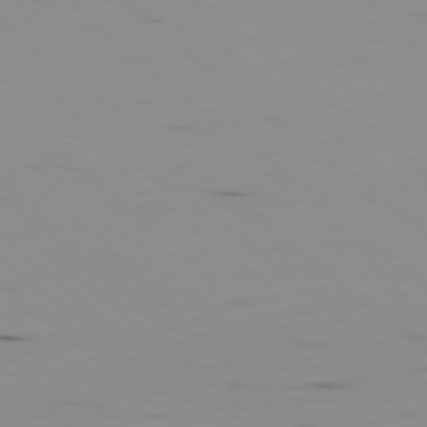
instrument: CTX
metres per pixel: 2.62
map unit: Hpe
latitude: -78.5573
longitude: 12.8786
